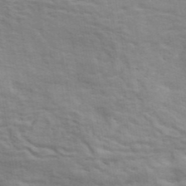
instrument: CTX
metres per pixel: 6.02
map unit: ANa
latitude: 41.8205
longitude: 14.5952
